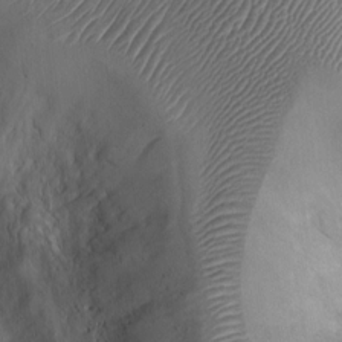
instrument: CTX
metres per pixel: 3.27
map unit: Ht
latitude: -3.6910
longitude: -15.1026
